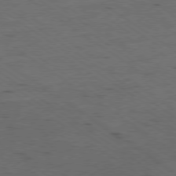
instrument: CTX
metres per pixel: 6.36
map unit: Ap
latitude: -79.4643
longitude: -99.0080
